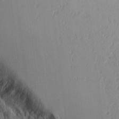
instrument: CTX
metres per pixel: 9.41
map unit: lAvf
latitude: 16.1389
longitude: -126.1956
